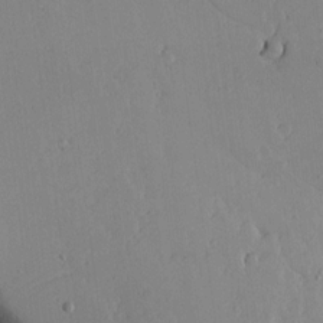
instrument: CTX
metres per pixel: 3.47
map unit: lAvf
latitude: 15.5749
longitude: -126.1578
